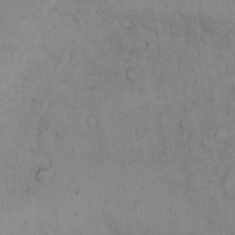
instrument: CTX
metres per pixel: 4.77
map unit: Hto
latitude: 9.3482
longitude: -58.8569
